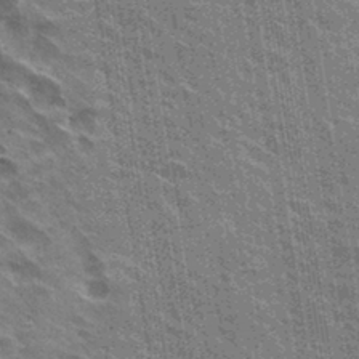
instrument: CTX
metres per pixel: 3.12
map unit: Hto
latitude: 31.1404
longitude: -43.3860
